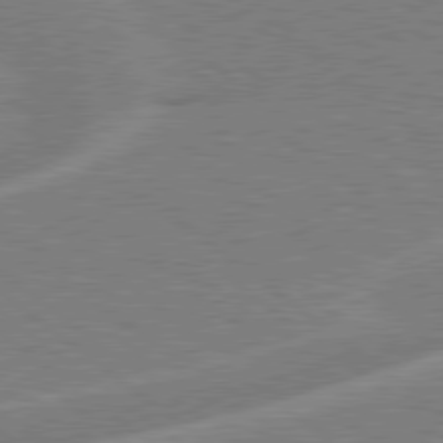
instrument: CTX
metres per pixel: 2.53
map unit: Hpe
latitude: 79.1970
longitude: -153.1592
